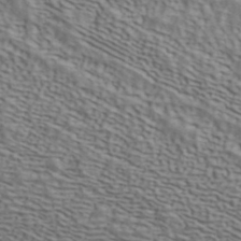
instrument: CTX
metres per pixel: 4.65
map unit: ANa
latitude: 42.2334
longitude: 50.0472
